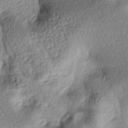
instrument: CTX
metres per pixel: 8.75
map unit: lAa
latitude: -8.8219
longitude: -126.5357
